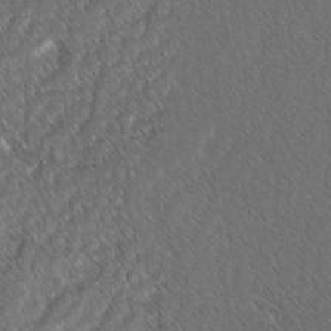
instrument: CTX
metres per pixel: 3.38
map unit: lAvf
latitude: -2.9730
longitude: -114.1199
